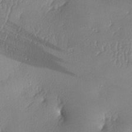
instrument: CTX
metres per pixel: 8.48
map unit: lAa
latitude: -7.9556
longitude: -129.0836
